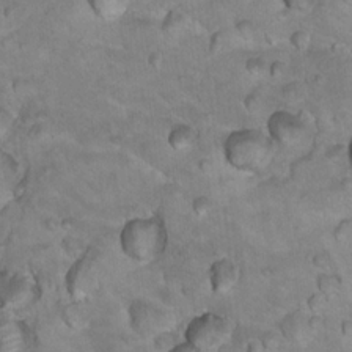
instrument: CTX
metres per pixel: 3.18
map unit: Hto
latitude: 17.9339
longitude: -35.5938
